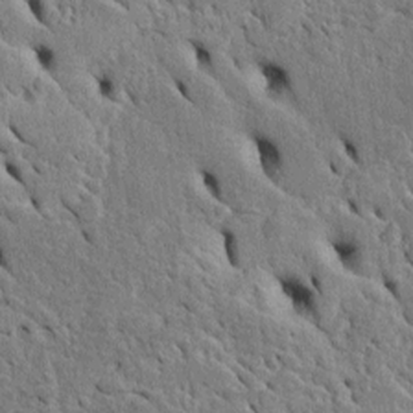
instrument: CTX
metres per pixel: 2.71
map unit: Htu
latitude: -4.8786
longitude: 153.3509
